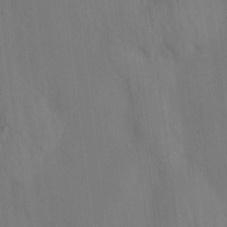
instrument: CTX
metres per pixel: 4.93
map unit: HNhu
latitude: 13.7639
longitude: 11.8989
